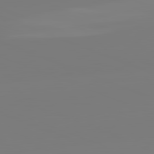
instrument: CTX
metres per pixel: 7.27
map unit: lApd
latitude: 82.0633
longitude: -159.5371
